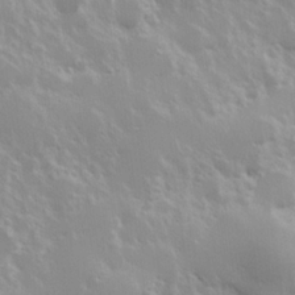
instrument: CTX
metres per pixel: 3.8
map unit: Hve
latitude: 24.3467
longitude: 145.6911
